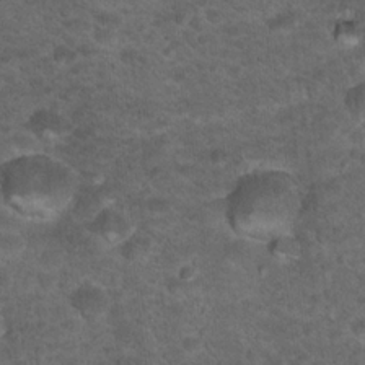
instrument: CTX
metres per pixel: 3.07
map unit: Hto
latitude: 18.1766
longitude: -36.7624
